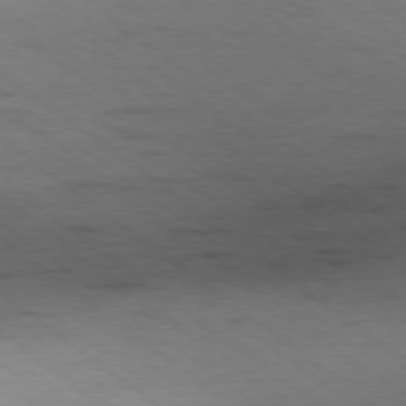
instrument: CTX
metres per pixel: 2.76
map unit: Hpe
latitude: -78.9163
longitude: 10.5385
